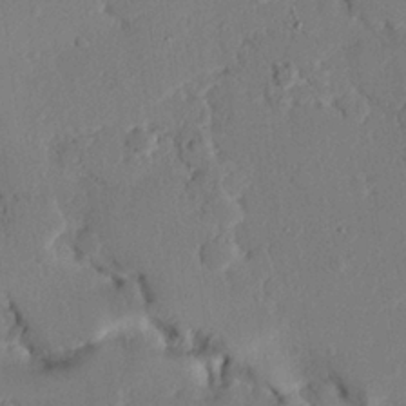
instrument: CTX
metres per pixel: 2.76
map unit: eHh
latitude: 25.5371
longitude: -80.7435
